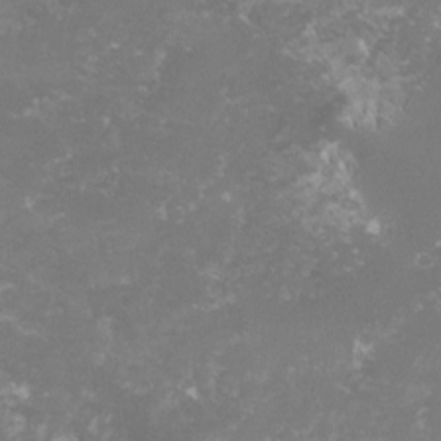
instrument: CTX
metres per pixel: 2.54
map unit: lHvf
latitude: -16.1417
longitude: -100.8947
